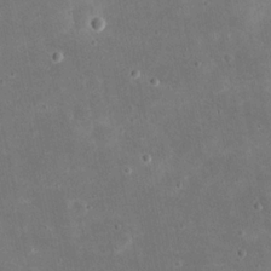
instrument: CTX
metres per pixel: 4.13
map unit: eHh
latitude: 21.2537
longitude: -68.1578
